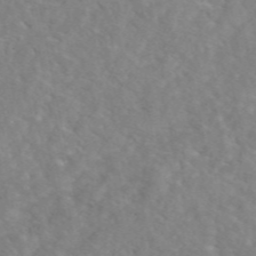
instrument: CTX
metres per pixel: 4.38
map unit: eAb
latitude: 48.4412
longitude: 117.7666
